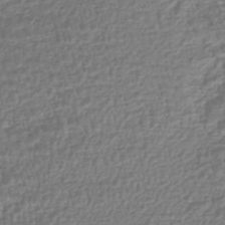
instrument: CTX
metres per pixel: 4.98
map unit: HNhu
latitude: -45.1620
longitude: 99.9745
